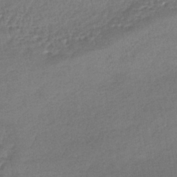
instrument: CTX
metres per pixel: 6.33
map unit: lHb
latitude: -41.2943
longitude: 69.4454
